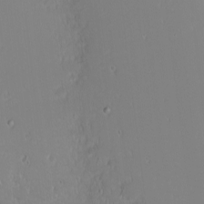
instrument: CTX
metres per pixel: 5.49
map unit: Nhu
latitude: -4.7085
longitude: -81.2726
